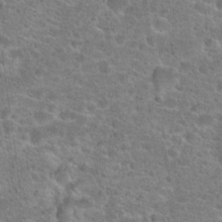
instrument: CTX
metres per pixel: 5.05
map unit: Hto
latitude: 20.4412
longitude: -43.1025
